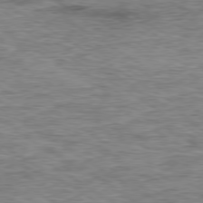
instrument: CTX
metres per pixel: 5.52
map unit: Ap
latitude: -80.0094
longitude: -48.2522
